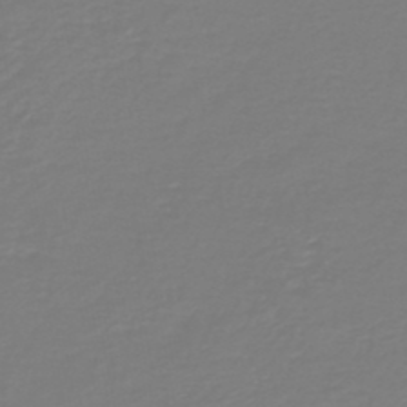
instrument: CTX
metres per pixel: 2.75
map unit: HNb
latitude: -46.3684
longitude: 54.0850
